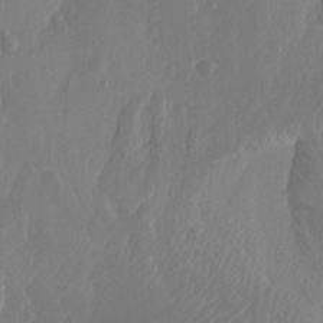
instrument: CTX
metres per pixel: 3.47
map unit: Nhu
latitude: -13.6344
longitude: -64.8191
